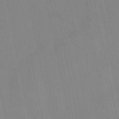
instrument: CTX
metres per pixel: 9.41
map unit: eHb
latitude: -49.9745
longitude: 69.4832
